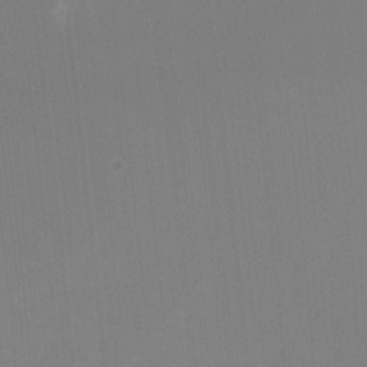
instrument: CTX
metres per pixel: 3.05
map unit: Nhu
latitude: -8.4440
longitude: -84.9514
